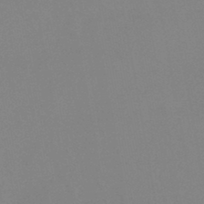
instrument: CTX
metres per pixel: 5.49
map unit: lHb
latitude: -44.5385
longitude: 77.4832
